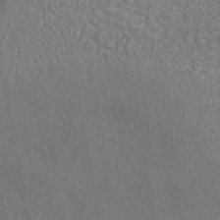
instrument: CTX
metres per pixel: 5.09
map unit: eAb
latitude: 43.2726
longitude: 106.3873
